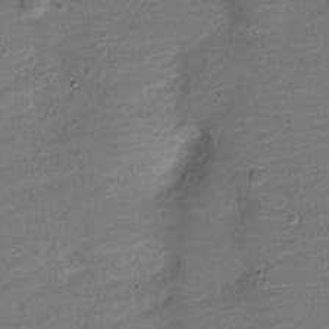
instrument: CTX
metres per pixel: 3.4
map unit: Nve
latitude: -21.0864
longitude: 103.5588
